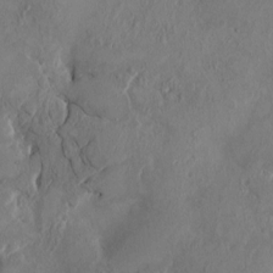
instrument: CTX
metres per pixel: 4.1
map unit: HNhu
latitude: 3.4993
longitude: -7.2537
